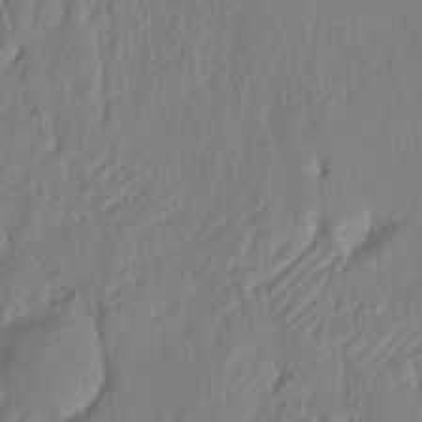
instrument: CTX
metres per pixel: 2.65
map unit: eHh
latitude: 4.9892
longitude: -77.0647
